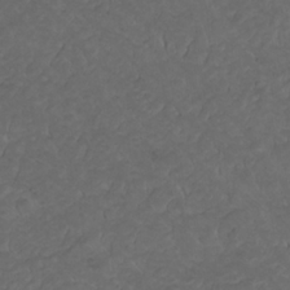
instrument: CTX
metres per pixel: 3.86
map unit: Nhu
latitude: 22.5924
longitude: -65.7072
